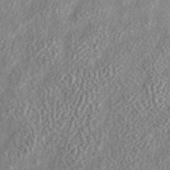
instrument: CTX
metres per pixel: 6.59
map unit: ANa
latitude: 46.3090
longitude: 50.6140
